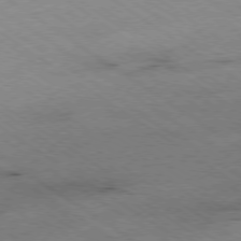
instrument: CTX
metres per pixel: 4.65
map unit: Hpe
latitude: -78.8975
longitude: -20.7813
